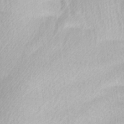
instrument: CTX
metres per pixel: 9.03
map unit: Ave
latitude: -9.3698
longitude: -123.6127
